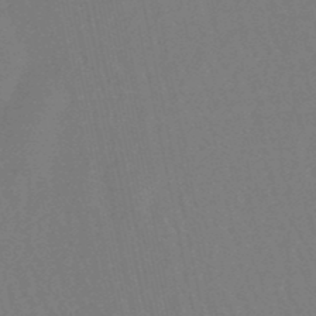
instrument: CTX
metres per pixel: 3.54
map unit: lHb
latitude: -49.5399
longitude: 71.5966
